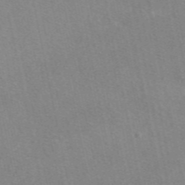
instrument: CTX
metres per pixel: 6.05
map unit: eAb
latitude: 47.8773
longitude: 115.6533
